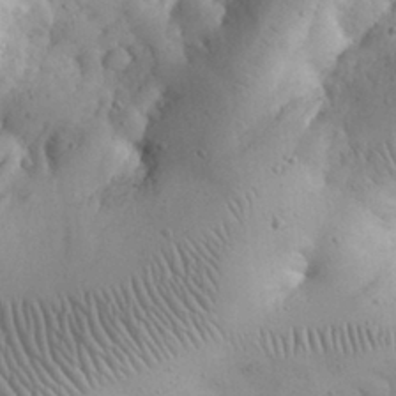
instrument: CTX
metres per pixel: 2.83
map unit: eHh
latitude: 30.9892
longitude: -68.0255
